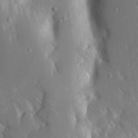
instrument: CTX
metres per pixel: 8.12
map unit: Aa
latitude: 16.5357
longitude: -149.3671
